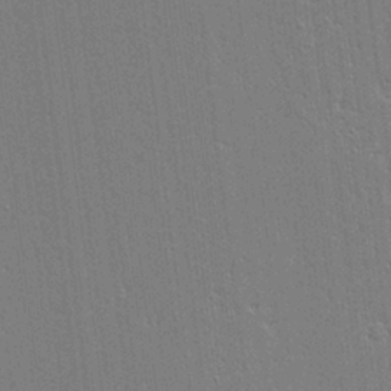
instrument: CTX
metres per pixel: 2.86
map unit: Aa
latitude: 19.0836
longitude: -125.2537
